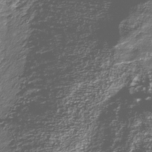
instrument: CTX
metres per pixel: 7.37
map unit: Nhu
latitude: -39.3321
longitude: -82.1577
